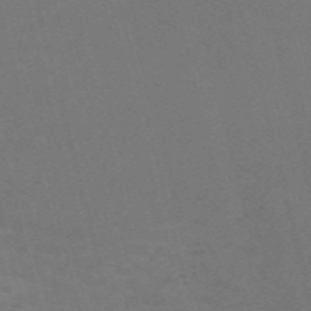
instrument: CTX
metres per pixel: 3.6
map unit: Nve
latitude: -59.3131
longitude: 63.6344
